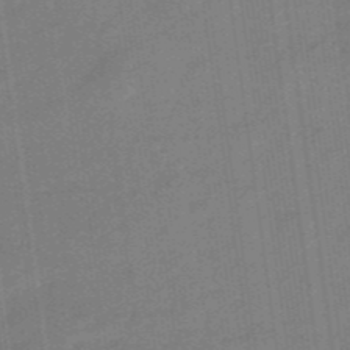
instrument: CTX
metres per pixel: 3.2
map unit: eHb
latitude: -46.8408
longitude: 87.0675
